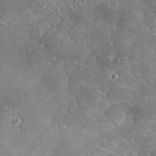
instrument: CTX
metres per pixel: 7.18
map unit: lHvf
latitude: 37.5749
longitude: -88.0444
